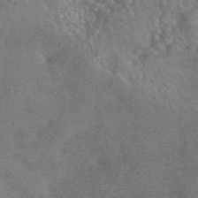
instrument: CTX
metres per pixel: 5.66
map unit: HNhu
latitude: -43.1053
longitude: 92.6707
